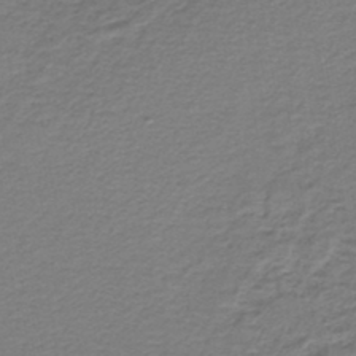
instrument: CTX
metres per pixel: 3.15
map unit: lHb
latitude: -43.6343
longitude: 62.3117
